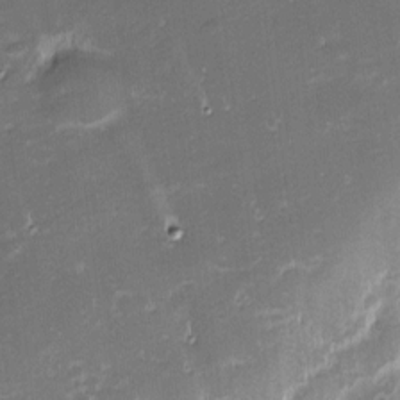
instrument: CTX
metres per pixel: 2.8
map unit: eHh
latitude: -2.2550
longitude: -81.8772
